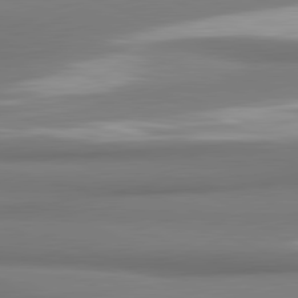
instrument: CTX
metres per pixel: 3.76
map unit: lApd
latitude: 81.6883
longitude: 176.0661
